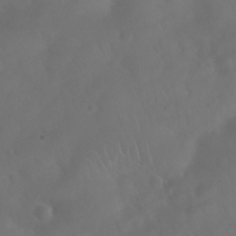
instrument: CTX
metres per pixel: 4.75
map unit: Nhu
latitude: 28.5923
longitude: -65.4237
